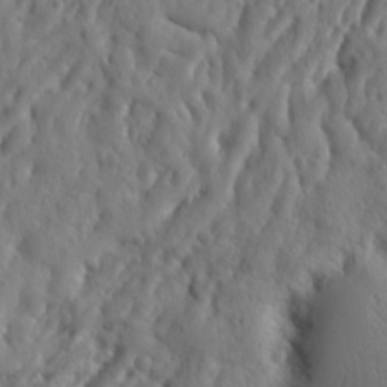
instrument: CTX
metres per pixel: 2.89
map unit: Ht
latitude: 10.5546
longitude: -76.8380
